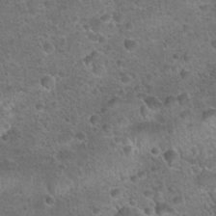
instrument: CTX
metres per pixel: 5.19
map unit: Hto
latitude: 23.3859
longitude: -49.7828
